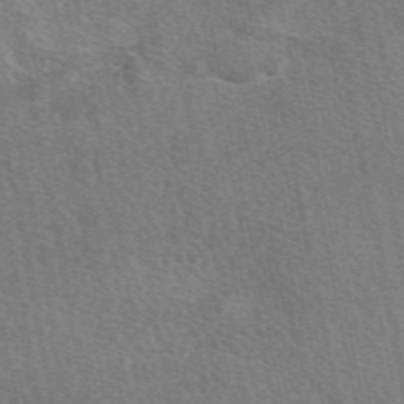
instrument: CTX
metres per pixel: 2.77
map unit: eAb
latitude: 49.0458
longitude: 115.4454
